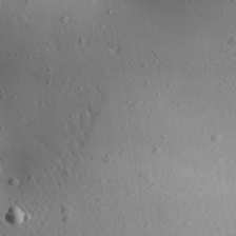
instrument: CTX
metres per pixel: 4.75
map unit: Aa
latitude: 25.3481
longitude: -144.0255
